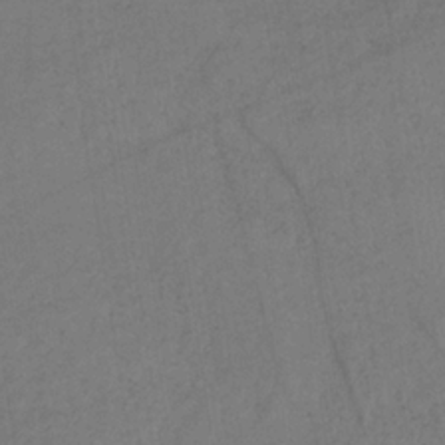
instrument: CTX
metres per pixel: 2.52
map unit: HNb
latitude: -32.5385
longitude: 63.5210
